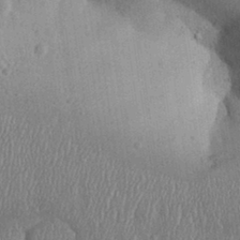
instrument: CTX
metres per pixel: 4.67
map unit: Aa
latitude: 31.8017
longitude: -144.2522
